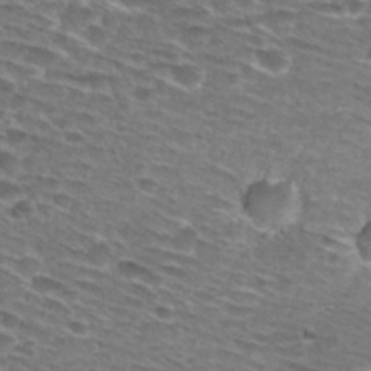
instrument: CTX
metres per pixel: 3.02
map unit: Hto
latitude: 28.8569
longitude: -47.8962
